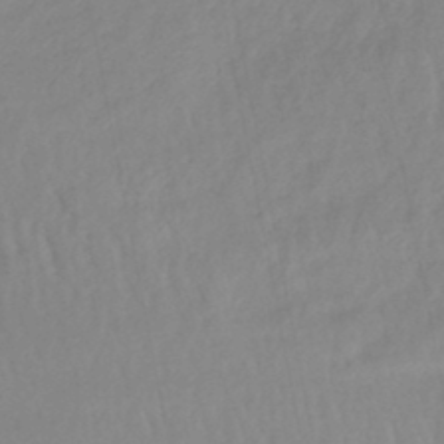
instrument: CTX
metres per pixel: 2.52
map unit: lHb
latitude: -44.4251
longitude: 74.9920
